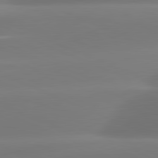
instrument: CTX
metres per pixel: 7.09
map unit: lApd
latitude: 81.4237
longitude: -160.5546
